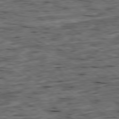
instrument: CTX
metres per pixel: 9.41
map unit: Ap
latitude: -79.3887
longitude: -90.3467
